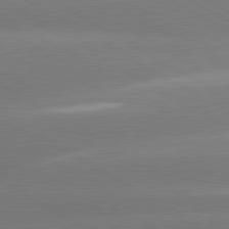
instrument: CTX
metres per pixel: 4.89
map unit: lApd
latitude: 80.4601
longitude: -149.5749
